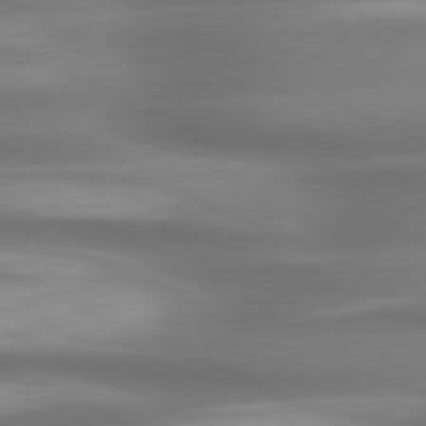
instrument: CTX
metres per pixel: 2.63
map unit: lApd
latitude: 79.5749
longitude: -120.7813
